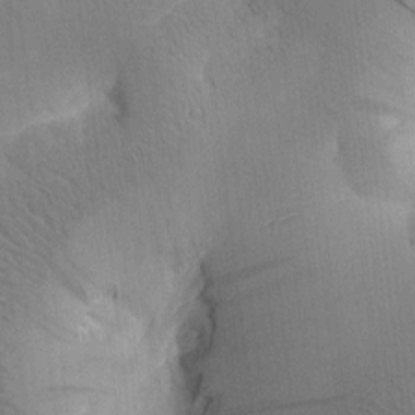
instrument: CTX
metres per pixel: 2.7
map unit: Htu
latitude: -0.0283
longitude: 172.5574
